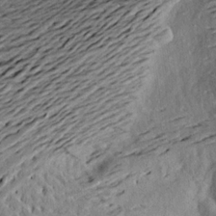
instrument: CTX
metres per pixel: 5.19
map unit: Aa
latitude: 19.5560
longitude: -146.3090
